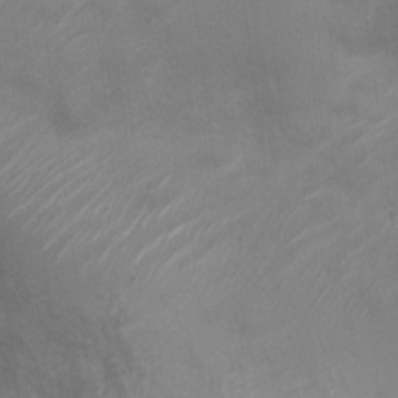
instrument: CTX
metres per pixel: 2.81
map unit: Nve
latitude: -19.0675
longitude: 106.5574
